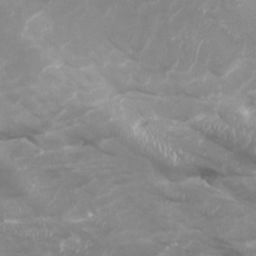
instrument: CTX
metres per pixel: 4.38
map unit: Htu
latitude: -5.5966
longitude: -75.0081
